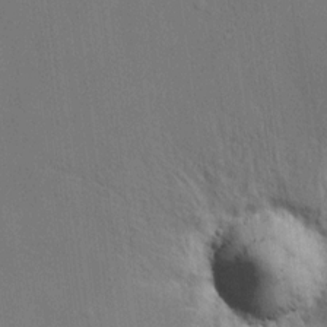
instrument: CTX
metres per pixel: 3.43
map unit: HNhu
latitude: 12.6491
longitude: 9.8044
